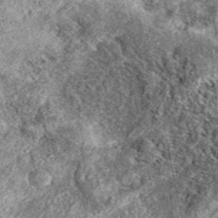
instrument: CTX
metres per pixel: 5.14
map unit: eAb
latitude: 38.9703
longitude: 110.3117
